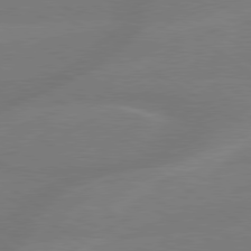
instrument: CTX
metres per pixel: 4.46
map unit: lApd
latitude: 79.3671
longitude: -143.3671
